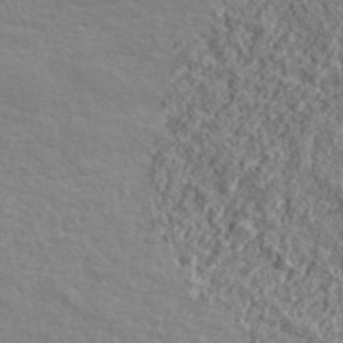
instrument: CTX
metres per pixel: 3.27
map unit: lHvf
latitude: 40.8002
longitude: -90.4034
